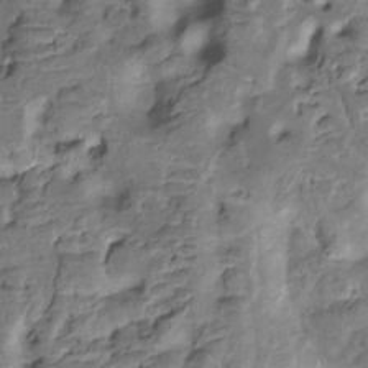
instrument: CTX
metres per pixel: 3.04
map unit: HNhu
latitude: -21.1431
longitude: 85.5021
